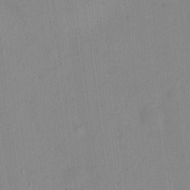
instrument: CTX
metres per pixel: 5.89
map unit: Hto
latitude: 14.8758
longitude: -39.5938
